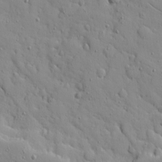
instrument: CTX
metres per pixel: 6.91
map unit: Ave
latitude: 10.4034
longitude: -101.5938
